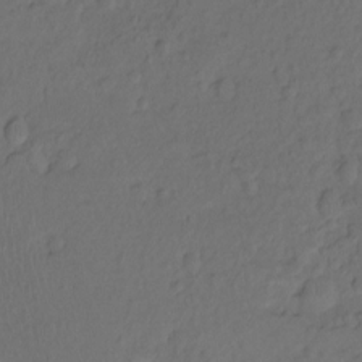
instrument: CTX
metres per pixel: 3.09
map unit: Hto
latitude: -7.8989
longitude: -46.6680
